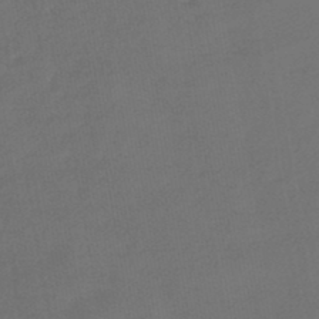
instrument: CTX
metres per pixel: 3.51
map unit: lHb
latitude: -46.3117
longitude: 60.9164
